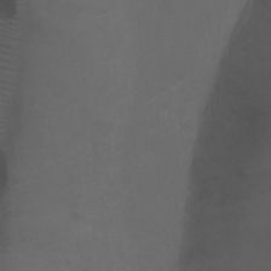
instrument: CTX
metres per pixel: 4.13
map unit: Ht
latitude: 1.7071
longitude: -22.8380
